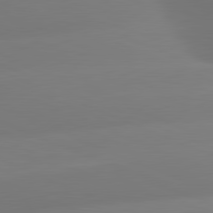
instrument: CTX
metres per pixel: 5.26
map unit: lApd
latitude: 81.3671
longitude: -161.7638
